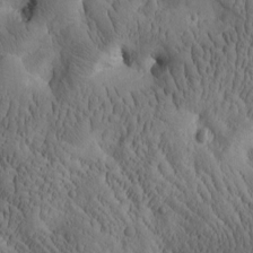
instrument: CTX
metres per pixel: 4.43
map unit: Htu
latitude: -1.8801
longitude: 170.7463
